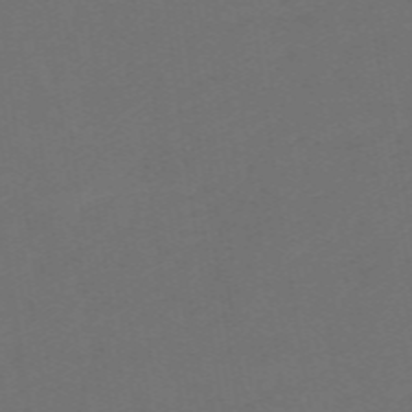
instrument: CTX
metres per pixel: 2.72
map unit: eHb
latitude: -49.9745
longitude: 83.8422
